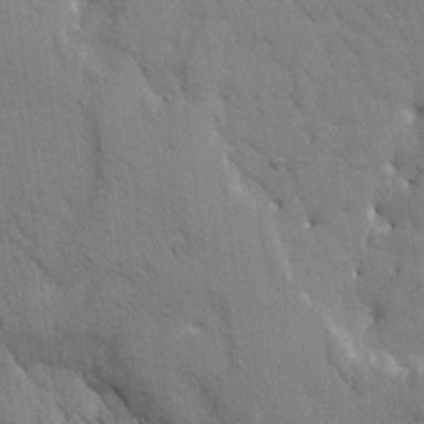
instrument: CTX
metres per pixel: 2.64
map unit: Htu
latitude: -0.5574
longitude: 175.0108
